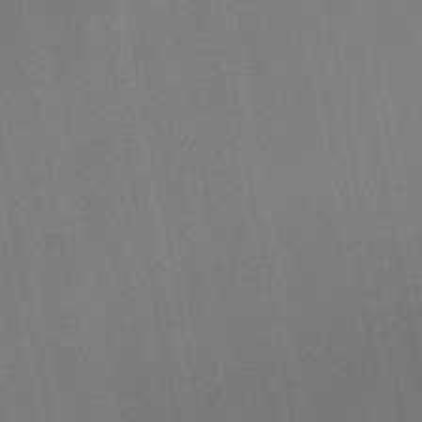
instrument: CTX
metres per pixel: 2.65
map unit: lHb
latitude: -48.5007
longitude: 68.6518
